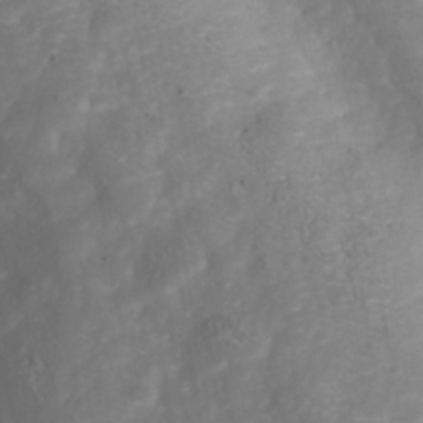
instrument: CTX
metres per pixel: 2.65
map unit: Nhu
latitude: -40.9164
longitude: -83.4237
